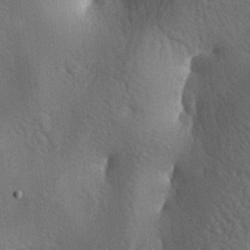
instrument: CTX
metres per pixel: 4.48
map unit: lAa
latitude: -7.2943
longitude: -125.0836
